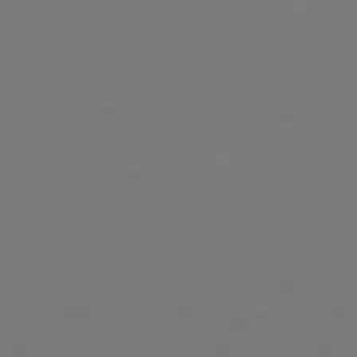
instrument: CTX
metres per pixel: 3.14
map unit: Hpe
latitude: 76.0444
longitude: -130.6302
